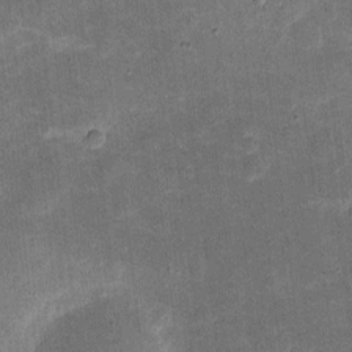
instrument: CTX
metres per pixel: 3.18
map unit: eHh
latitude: 4.7246
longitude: -70.9514
